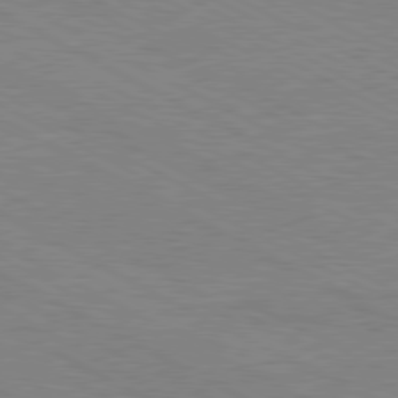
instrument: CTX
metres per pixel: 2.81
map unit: Hpe
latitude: -81.3132
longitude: 17.5211
